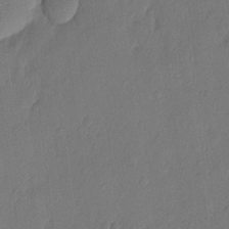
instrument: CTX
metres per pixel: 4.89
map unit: eHh
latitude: 4.6113
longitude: -75.6505
